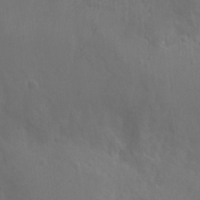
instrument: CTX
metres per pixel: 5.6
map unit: Nhu
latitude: 6.6113
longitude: -19.6505
